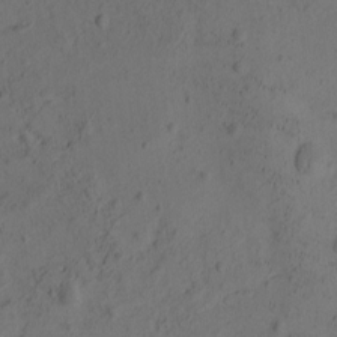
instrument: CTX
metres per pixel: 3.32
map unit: eHh
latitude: -1.5777
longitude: 16.6330
